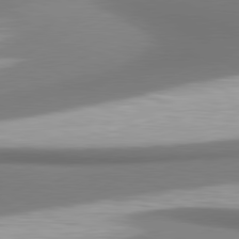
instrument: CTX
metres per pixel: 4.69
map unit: lApd
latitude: 80.6490
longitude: 178.0472
